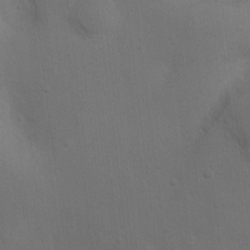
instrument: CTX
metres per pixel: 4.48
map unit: Ht
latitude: 4.7246
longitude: -28.9513
